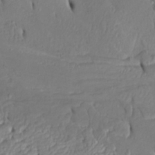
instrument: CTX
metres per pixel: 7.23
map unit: Htu
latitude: -5.3698
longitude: 152.9352
